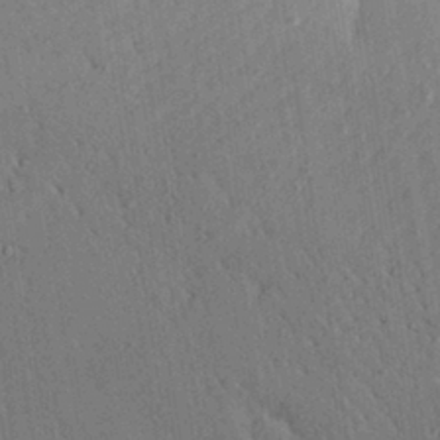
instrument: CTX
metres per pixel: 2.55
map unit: Aa
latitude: 28.8002
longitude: -146.8569
